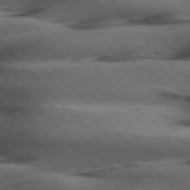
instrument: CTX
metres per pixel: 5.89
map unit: Hpe
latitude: 77.2915
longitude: -153.9717
